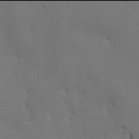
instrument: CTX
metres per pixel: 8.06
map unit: lHvf
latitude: 21.9906
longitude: 146.2361
